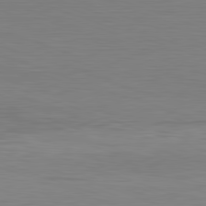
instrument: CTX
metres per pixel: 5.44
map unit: Hpe
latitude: -82.3684
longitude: 10.1228
